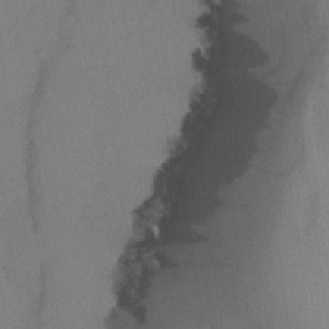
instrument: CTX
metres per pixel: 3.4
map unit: lHvf
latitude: 23.4615
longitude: 140.7463
